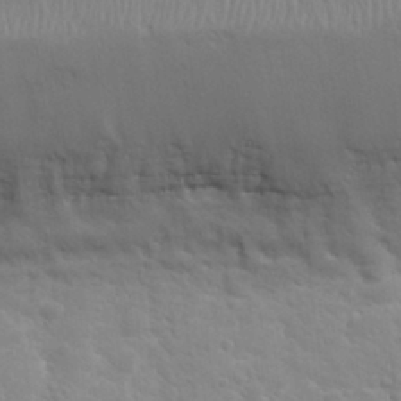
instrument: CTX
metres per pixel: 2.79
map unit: Nhu
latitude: 31.8395
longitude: -50.6490
